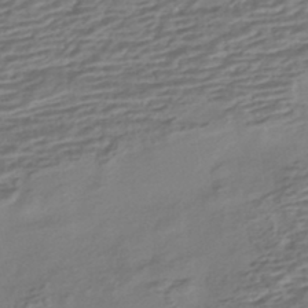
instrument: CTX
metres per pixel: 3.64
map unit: HNhu
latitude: -42.8408
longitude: 104.7463
